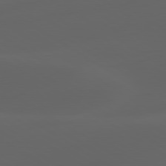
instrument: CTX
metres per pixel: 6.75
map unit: lApd
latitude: 80.7813
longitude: -85.8395
